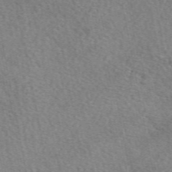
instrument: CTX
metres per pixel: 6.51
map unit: eAb
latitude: 49.8583
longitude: 112.7085
